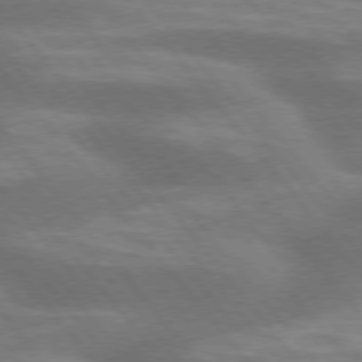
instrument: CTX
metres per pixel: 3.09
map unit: lApd
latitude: 75.5749
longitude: -58.0444
